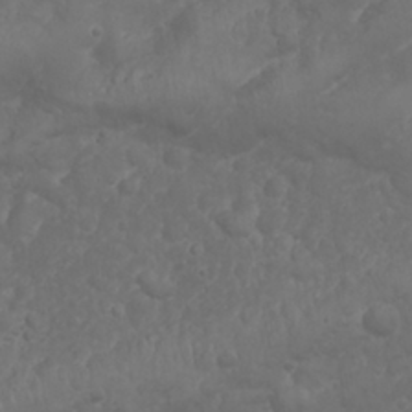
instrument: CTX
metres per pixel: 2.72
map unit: Nhu
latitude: 23.9528
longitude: -59.8017
